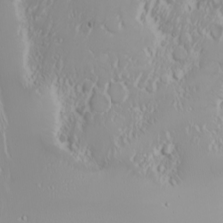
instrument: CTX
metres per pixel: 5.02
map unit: Nhu
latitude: -6.5196
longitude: -89.5560
